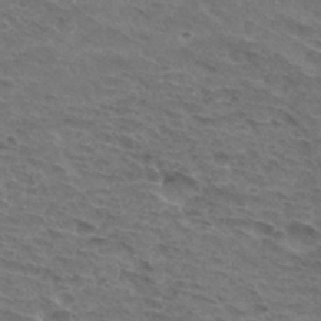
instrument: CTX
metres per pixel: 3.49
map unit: Hto
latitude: 32.6490
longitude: -45.3292
